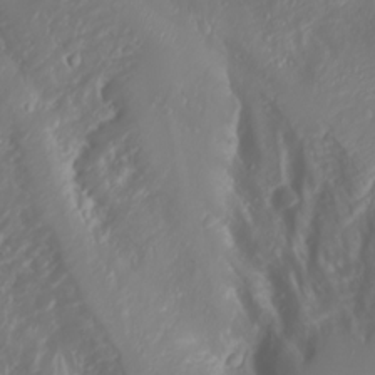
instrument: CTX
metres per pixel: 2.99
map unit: Nhu
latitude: -4.5196
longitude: -87.6694
